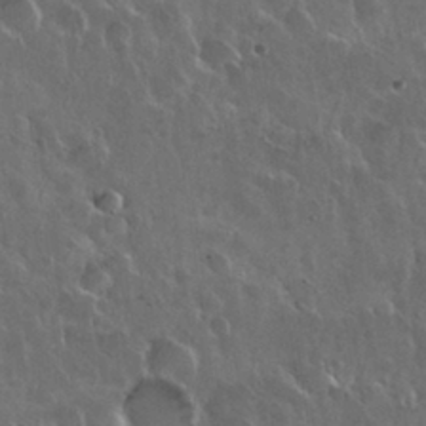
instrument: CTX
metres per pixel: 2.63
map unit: Nhu
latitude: 30.3279
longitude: -56.0822
